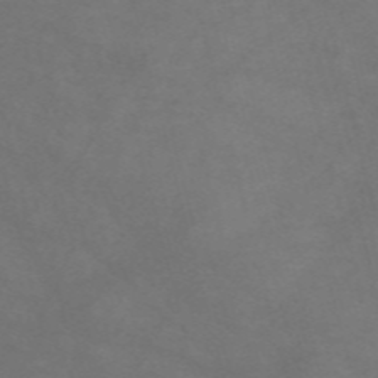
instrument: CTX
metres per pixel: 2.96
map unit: Nve
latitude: -58.1605
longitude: 59.6532
